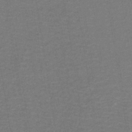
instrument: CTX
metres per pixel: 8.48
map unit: lHb
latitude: -39.0298
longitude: 58.2361
